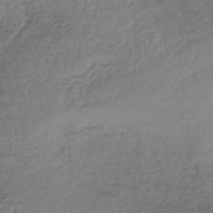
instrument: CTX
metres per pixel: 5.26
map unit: lHb
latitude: -36.0661
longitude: 61.2187
